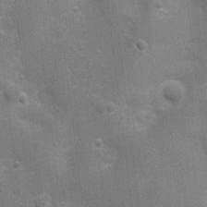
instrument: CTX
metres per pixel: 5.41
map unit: Nhu
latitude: 4.4412
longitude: -25.3670
